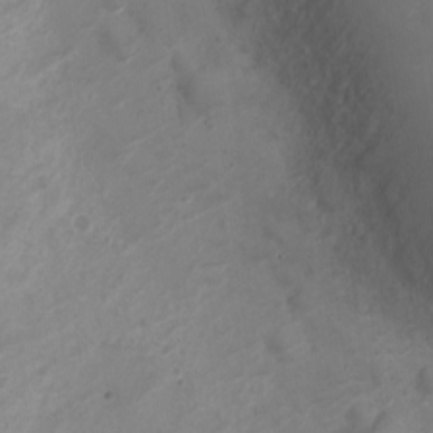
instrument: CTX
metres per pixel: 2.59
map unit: Nve
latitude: -20.2361
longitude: 106.1417
